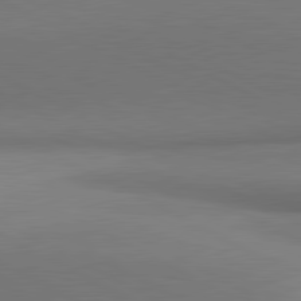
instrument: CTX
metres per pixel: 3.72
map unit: lApd
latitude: 81.1781
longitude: 155.2376
